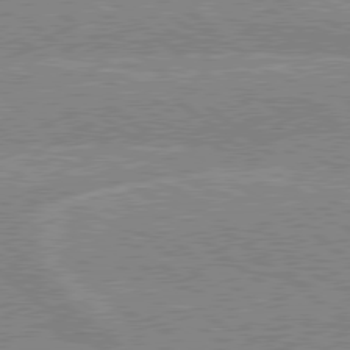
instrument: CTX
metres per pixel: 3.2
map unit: lApd
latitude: 79.0648
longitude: -160.0444
